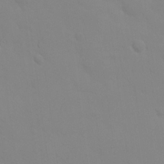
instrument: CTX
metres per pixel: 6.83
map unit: eHh
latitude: 24.9891
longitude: -65.6316
